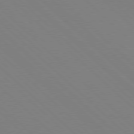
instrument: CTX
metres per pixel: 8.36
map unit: Hpe
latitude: 77.5182
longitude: -126.3278
